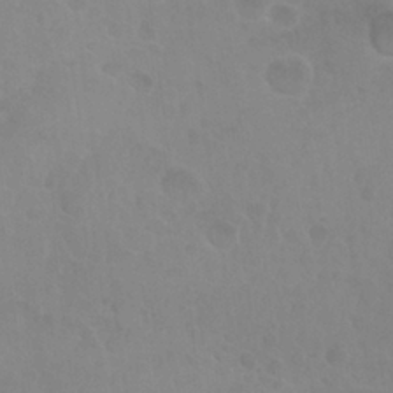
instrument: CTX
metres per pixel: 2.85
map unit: Nhu
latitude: 27.6316
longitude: -54.4412
